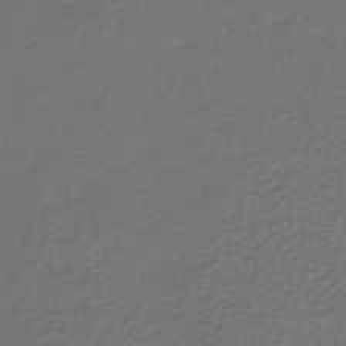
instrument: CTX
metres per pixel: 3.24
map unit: lHb
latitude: -42.8219
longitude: 61.7856
